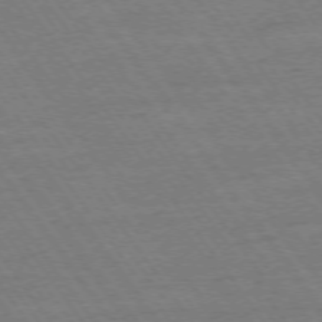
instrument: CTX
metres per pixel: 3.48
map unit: Ap
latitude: -74.6708
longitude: -83.0080
